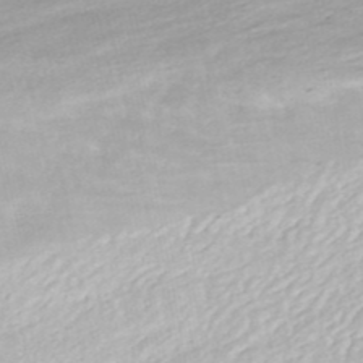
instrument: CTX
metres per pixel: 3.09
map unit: ANa
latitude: -44.7652
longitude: 104.6518
